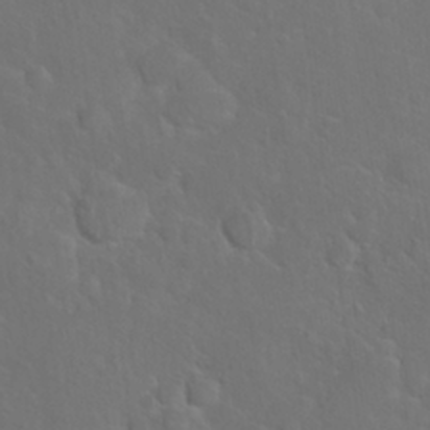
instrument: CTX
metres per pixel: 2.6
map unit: Nhu
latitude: 27.4238
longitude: -65.1403
